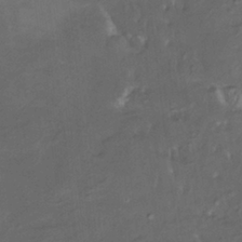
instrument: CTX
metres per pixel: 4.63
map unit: HNhu
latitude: 4.8758
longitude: 13.7856
